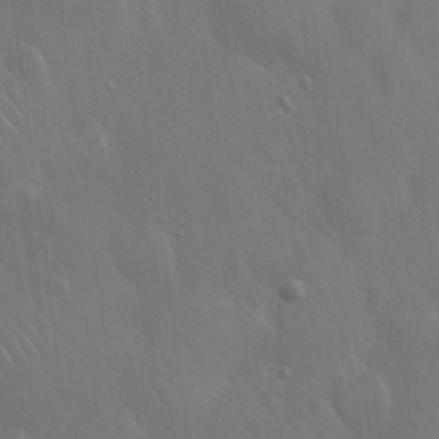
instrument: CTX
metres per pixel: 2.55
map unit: Hto
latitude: 19.1592
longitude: -56.3467
